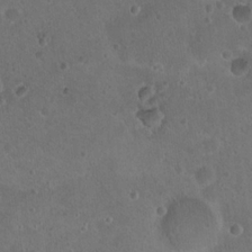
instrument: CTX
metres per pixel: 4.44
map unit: Nhu
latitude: 17.4237
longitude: -32.8947
